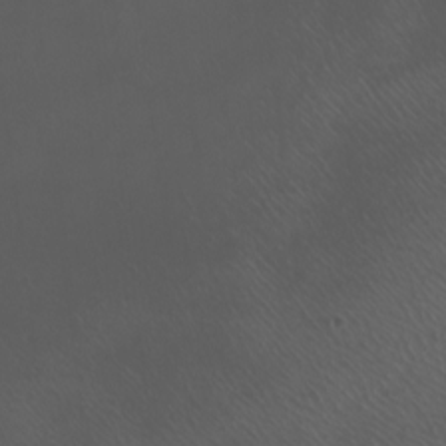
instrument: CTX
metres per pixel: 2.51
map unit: Nhu
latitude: -6.7841
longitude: -91.4615
